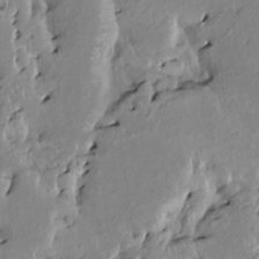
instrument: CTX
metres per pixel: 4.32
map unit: HNhu
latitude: 3.7071
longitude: 6.0850
